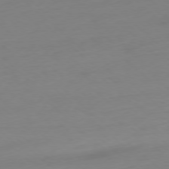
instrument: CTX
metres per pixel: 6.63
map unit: Ap
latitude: -78.0661
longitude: -67.4048
